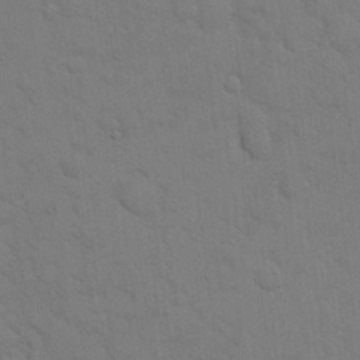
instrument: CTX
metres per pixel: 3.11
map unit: eHh
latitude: 18.9891
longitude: -63.0081
